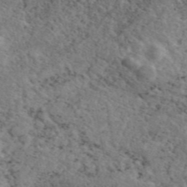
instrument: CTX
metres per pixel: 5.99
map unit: eAb
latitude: 45.0647
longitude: 113.6155
